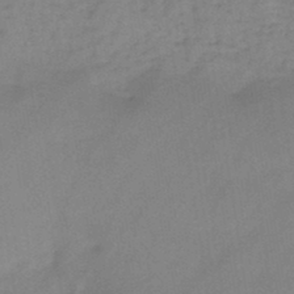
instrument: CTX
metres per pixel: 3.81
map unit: HNb
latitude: -45.7856
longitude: -39.3671
